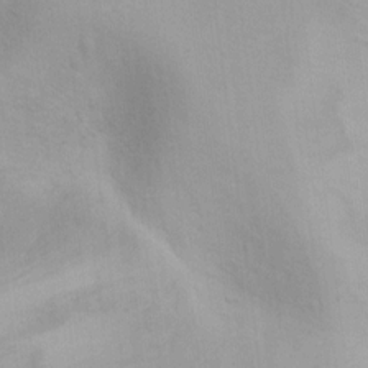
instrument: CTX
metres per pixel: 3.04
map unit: Ht
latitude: 5.6316
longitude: -29.1025
